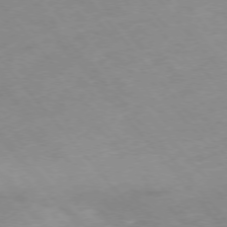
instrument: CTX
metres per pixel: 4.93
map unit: Hpe
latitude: -76.4629
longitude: -18.4223
